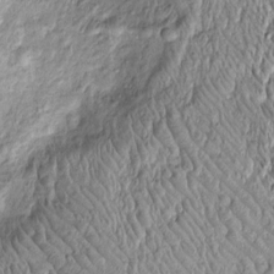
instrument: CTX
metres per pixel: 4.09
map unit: Htu
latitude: -4.4251
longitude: 158.8597
